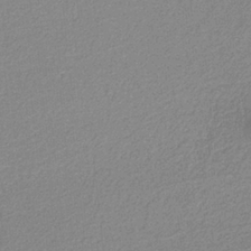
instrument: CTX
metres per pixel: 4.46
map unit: eAb
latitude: -38.3873
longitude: 52.0850
